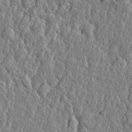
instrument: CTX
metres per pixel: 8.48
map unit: eHh
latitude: 27.7261
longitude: -76.4790
